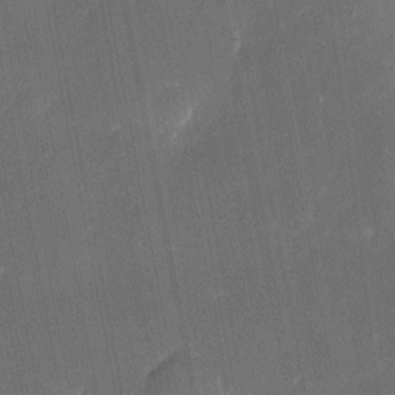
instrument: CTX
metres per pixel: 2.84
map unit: eHh
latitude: 5.1214
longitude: -69.5938
